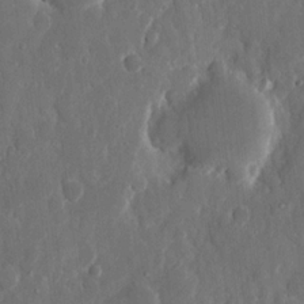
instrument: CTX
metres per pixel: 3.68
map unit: eHh
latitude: 11.8206
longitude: -71.3859
